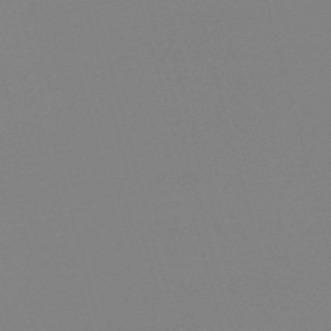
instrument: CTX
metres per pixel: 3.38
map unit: lHb
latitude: -49.2943
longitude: 68.4629
